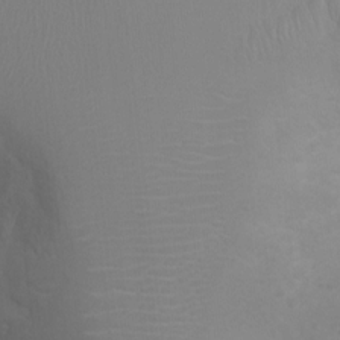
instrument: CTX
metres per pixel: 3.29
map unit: Ht
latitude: -2.6896
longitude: -16.1956
